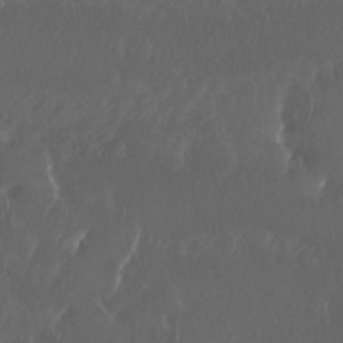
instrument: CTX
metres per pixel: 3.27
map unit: Nhu
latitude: 29.7449
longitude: -58.2712
